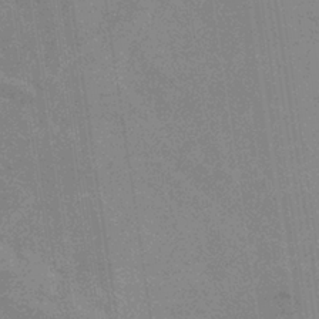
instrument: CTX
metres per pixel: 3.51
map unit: eHb
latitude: -36.4818
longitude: 76.5763
